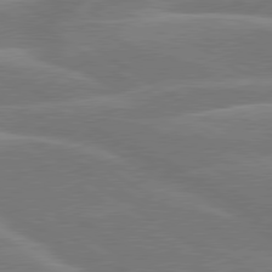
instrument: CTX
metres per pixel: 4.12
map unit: lApd
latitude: 79.7828
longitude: -122.4412
